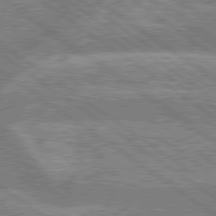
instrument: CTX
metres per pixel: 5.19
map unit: lApd
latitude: 79.0270
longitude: -159.6505
